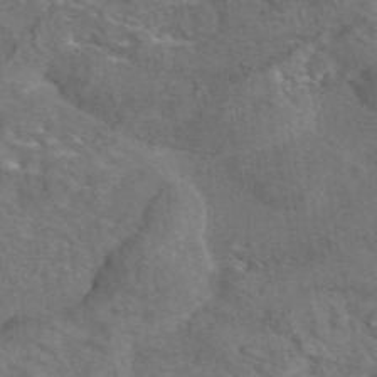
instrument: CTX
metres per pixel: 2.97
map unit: eAb
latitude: 43.6316
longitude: 110.8597
